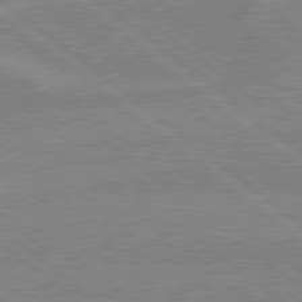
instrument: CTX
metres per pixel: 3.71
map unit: lApd
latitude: 79.0081
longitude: -160.1200
